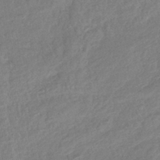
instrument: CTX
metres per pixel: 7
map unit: lHb
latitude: -41.2754
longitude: 72.7274
